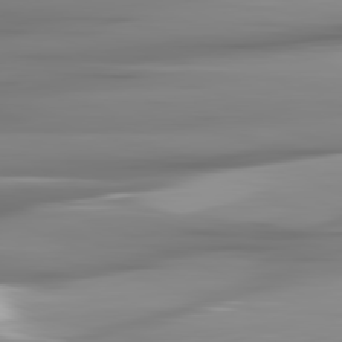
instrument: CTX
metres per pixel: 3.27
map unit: lApd
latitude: 81.6505
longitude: -141.5371
